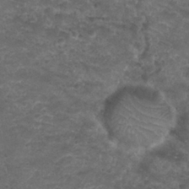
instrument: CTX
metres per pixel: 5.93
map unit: Nhu
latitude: 29.2159
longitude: -49.8772
